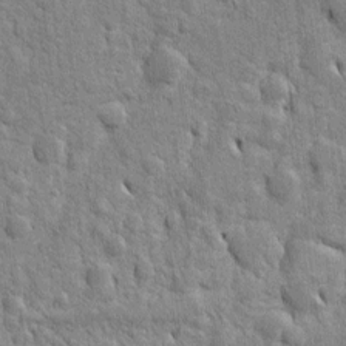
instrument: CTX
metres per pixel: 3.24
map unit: Htu
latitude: -4.6707
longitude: 150.9352
